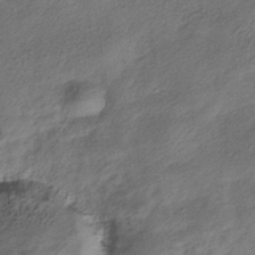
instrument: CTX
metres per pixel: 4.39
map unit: HNhu
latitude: -39.3132
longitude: 106.7841
